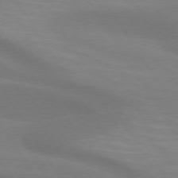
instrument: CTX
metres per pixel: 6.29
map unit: lApd
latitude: 73.9339
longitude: -48.7624
